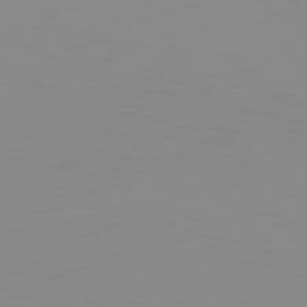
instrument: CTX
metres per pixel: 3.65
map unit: Hpe
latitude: 74.5735
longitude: -127.8206
